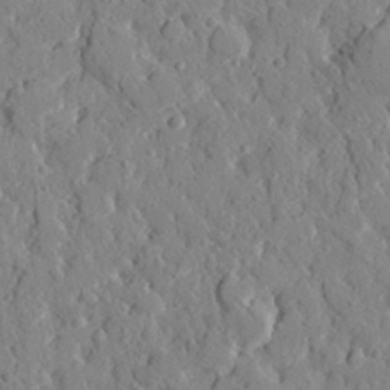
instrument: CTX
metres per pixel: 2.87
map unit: eHh
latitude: 28.1200
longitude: -77.4993
